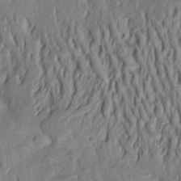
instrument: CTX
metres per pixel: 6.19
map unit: Aa
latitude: 21.8395
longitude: -150.4790
